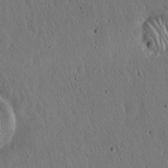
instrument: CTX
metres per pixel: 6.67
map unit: Hto
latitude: 17.9150
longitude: -59.4049
